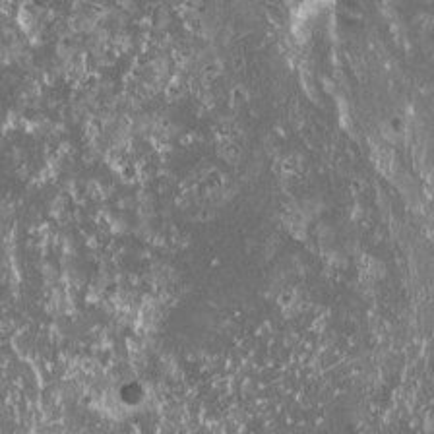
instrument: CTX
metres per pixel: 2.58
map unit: HNhu
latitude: 2.8758
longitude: 6.1983
